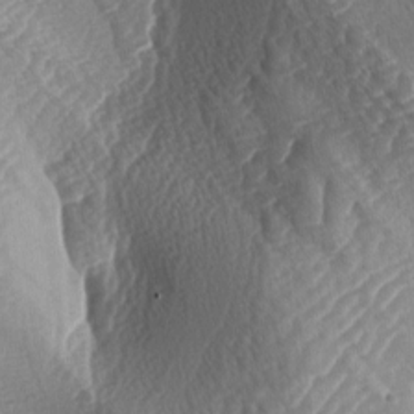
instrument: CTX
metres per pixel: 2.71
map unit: lAa
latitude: -3.6910
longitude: -127.9717
